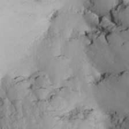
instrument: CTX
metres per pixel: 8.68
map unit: Nhu
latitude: -6.9730
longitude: -65.2348
